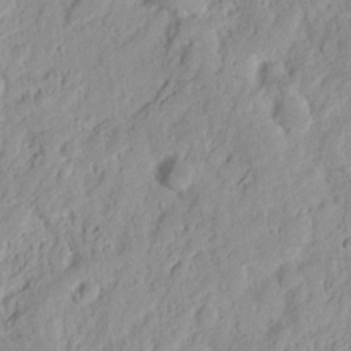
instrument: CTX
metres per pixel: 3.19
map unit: Nhu
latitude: 13.0837
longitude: -73.6316
